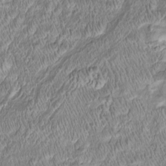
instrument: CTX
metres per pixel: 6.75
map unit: Htu
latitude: -5.4076
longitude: 157.5021
